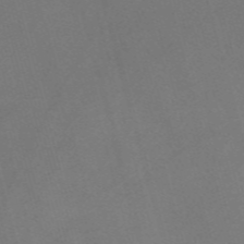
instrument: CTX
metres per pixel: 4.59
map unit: Nve
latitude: -58.0283
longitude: 64.3873
